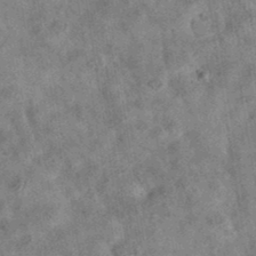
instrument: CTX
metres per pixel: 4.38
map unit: eAb
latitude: 35.7449
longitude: 115.3321
